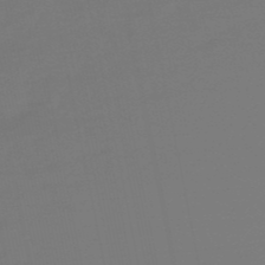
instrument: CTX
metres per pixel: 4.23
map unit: lHb
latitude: -49.5399
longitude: 78.8408
